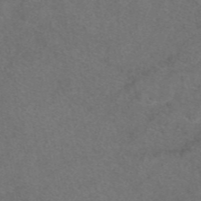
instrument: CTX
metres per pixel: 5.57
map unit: eAb
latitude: 48.3278
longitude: 108.8030
